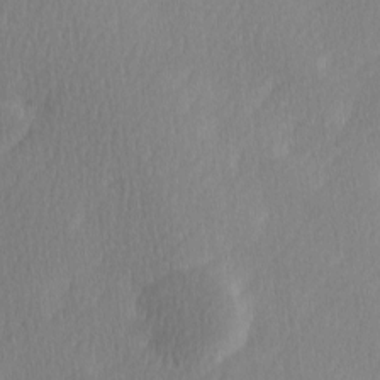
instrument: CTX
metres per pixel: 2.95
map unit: Ave
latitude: -0.3118
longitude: -114.2522
